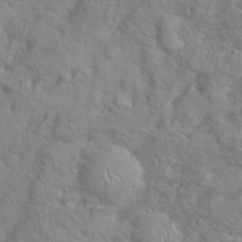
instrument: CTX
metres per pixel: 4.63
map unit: Hto
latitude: 17.0458
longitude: -53.1970
